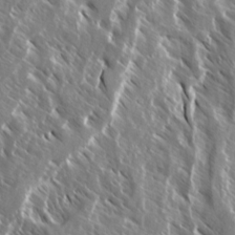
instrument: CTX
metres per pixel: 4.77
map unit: Ave
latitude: 14.9325
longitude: -133.4615
